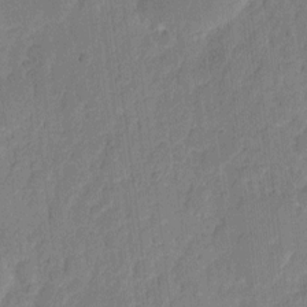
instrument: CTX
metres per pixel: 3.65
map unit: eHh
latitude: 9.1403
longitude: -65.6316
